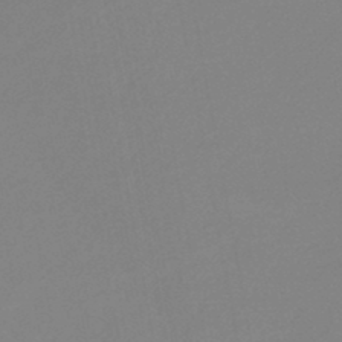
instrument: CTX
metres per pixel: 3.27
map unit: eHb
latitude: -45.3132
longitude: 88.3495
